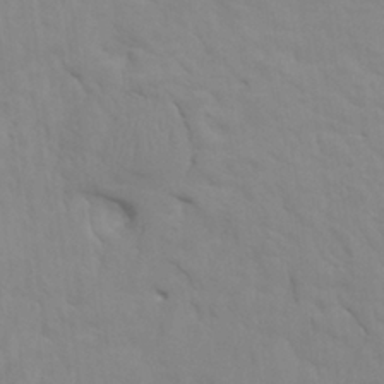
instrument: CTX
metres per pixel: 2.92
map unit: HNhu
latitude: 4.1389
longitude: -2.9136
